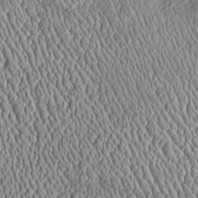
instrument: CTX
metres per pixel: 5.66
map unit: Htu
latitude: -6.1983
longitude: 157.2187
